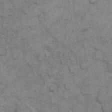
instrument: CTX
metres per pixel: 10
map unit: eHh
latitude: 8.0633
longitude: -64.8569
